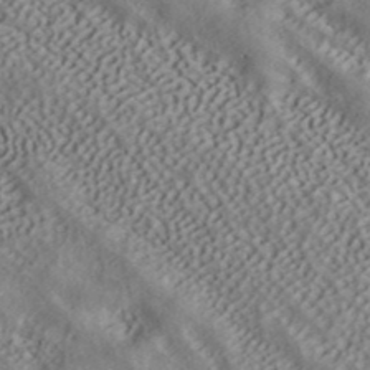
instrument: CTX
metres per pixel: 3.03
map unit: ANa
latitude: 40.0633
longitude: 35.2187
